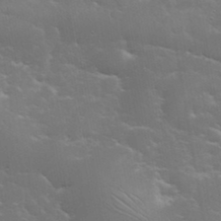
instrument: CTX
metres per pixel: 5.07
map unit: eHh
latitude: 36.2523
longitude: -66.5545
